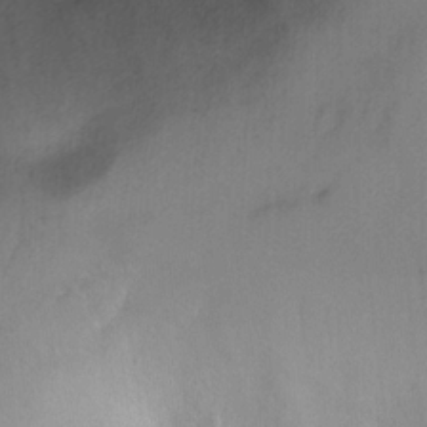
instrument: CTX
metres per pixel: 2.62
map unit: Ht
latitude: -1.6155
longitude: -33.0081
